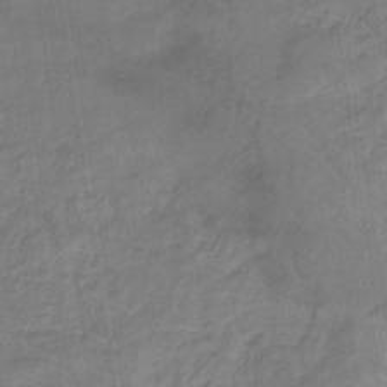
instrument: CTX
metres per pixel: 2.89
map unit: lHb
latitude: -32.6519
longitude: 68.8597
